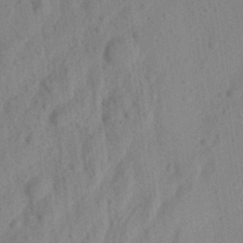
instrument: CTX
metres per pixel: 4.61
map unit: Aa
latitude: 23.7638
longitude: -143.6694
